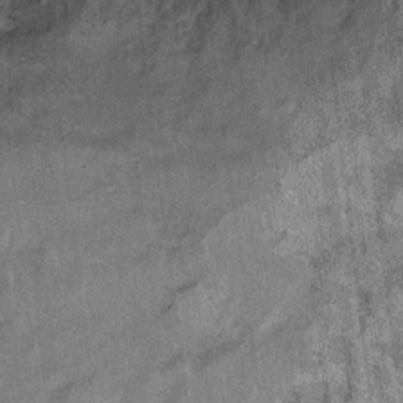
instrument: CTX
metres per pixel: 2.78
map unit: Ht
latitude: 8.8191
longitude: -37.9339
